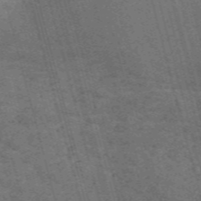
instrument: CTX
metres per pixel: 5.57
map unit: Nve
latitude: -59.4643
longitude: 65.5021
